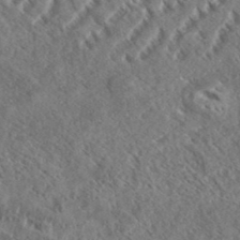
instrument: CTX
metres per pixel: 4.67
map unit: eHh
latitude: 37.1214
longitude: -138.1767
